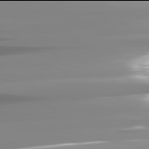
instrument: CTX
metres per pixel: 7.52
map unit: lApd
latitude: 81.9906
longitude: -137.4805
